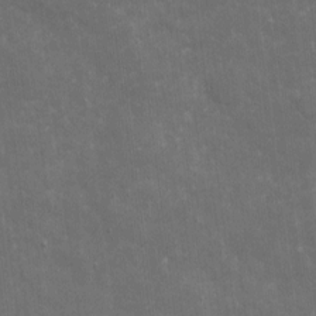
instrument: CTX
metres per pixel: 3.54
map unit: eHh
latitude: 4.7624
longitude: -70.6679
